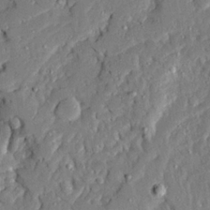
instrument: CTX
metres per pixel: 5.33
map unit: Ave
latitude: 22.9136
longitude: -130.0255
